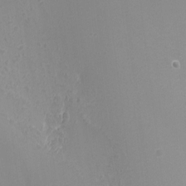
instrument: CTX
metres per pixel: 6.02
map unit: Nhu
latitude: -8.1417
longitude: -91.8583
